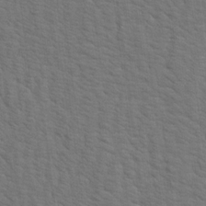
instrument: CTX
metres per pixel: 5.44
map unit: Aa
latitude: 19.6316
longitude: -141.9906
